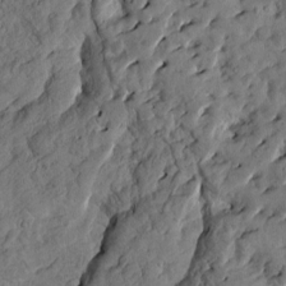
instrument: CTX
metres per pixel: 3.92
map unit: Htu
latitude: 1.4237
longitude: 178.5951
